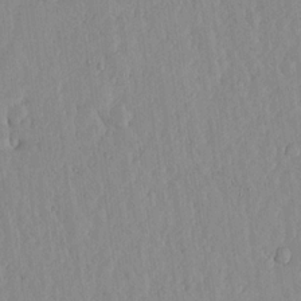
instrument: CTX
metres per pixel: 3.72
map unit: lHvf
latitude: 17.2537
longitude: -116.0255
